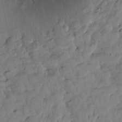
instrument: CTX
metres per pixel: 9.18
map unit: Htu
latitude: 2.0255
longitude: -179.8206
